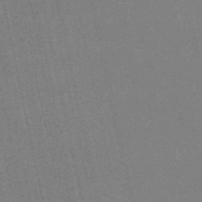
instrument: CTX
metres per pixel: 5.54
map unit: HNb
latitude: -51.5588
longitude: -51.2726
